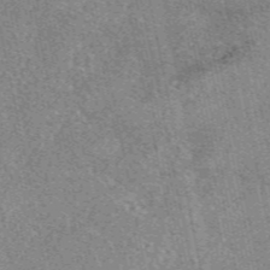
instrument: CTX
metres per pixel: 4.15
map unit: eAb
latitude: 48.6113
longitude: 104.7841
